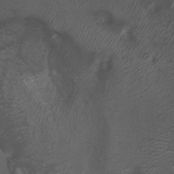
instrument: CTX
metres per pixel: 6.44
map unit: Ht
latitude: 1.9150
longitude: -24.6490
